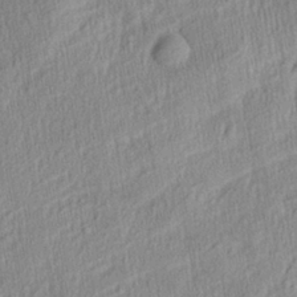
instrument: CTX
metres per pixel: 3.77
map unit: Aa
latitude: 28.2900
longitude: -137.4616
